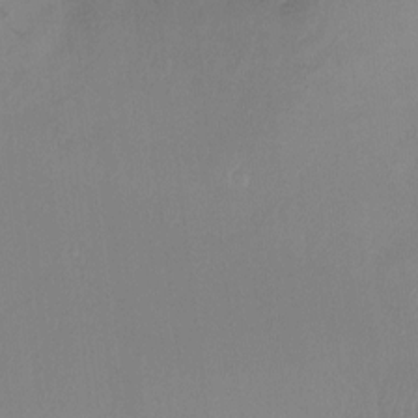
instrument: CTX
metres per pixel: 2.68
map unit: Hto
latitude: -13.1242
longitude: -39.8583
